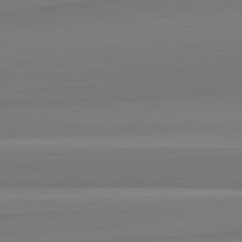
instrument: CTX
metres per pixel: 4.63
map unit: lApd
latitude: 82.4601
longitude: 169.2565
